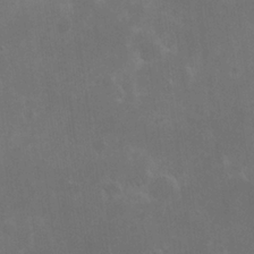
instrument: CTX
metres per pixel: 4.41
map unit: eHh
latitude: 20.5735
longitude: -68.9136
